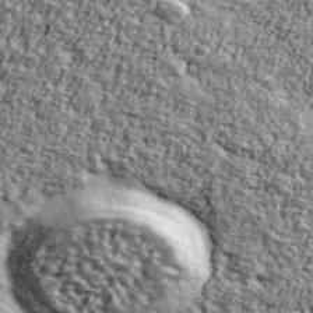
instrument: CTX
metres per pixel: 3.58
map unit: Ave
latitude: 42.4412
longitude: -111.1403
